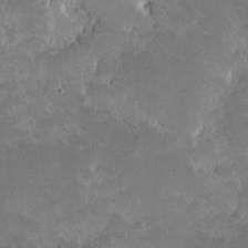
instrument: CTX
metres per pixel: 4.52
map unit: eHh
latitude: -0.9353
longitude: -85.9150
